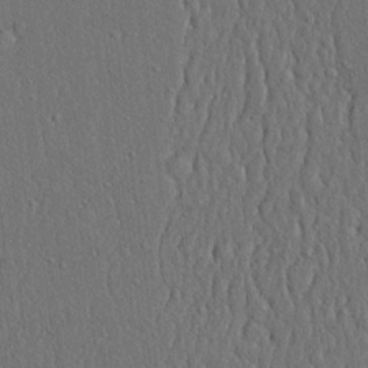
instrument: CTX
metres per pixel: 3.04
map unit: lAvf
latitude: 7.7072
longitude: 167.7478
